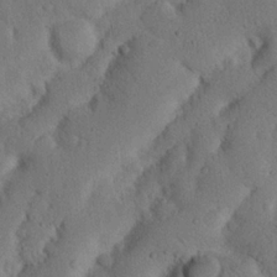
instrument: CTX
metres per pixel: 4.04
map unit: Nhu
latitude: 20.3468
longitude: -75.0081
